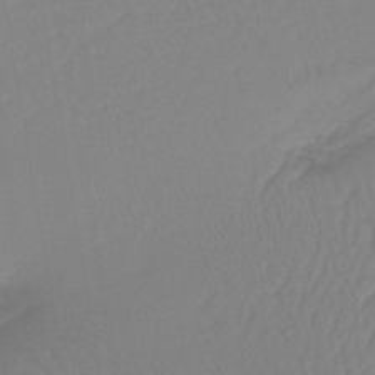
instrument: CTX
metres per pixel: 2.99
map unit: lHb
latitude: -42.0661
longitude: 59.2942
